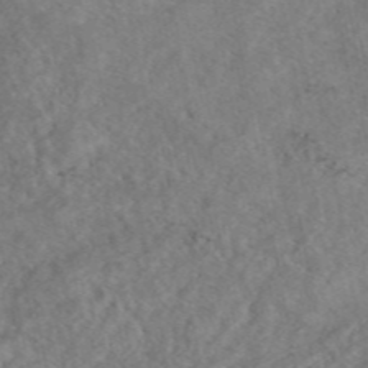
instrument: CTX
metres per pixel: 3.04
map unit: eAb
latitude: 47.2348
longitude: 127.7099
